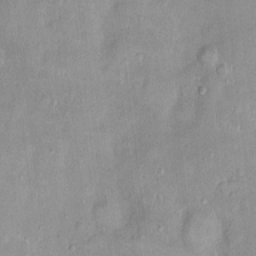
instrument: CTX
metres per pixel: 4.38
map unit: Nhu
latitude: 2.0633
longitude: -14.3657
